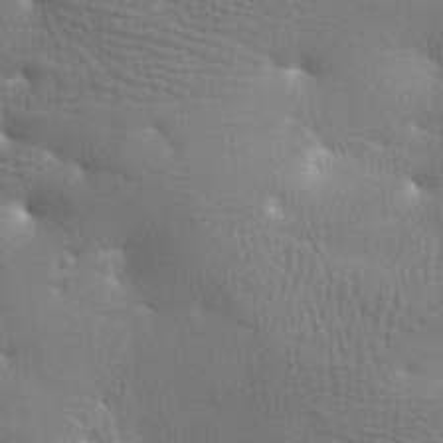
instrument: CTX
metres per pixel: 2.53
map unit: lAa
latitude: -7.9556
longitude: -125.1403
